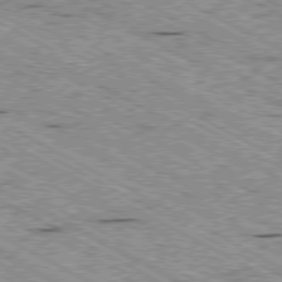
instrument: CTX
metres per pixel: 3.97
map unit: Ap
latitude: -80.4629
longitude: -52.7058
